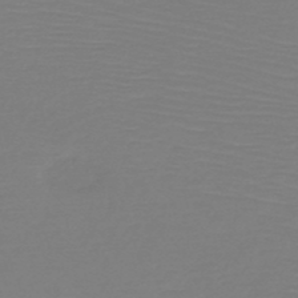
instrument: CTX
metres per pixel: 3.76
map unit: HNb
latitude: -50.0472
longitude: -43.9906
